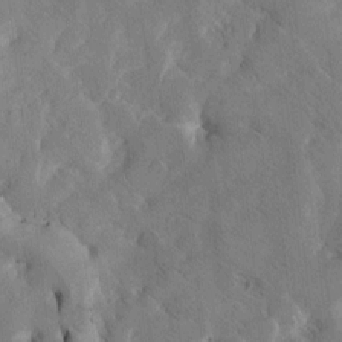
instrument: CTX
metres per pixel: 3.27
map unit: Htu
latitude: -3.2942
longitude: 169.0864
